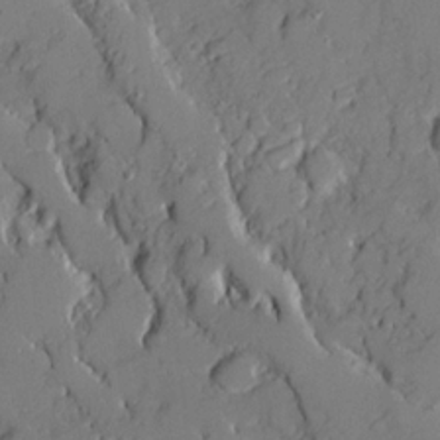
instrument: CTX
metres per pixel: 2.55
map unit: Ave
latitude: 18.8758
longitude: -128.8380
